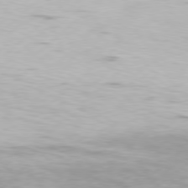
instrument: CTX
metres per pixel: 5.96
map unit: Hpe
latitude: 77.6316
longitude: -130.9325
